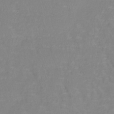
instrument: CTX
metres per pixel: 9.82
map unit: lHb
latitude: -40.7274
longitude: 65.2376
